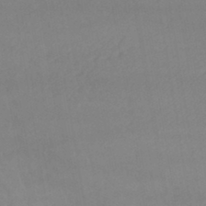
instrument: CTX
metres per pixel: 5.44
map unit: lHb
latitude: -41.9178
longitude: 66.6896
